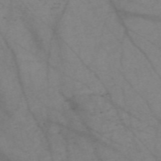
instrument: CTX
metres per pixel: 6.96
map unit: Nve
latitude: -59.0675
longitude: 64.1606
